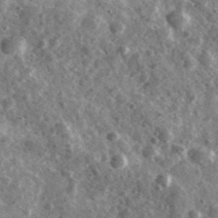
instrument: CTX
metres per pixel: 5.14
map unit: Ave
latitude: 38.3278
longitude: -107.4615
